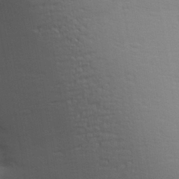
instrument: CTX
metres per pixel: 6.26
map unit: Aa
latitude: 27.4238
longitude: -136.8758
